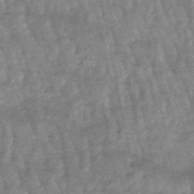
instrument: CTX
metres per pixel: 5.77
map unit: lHb
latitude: -47.7666
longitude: 78.6329
